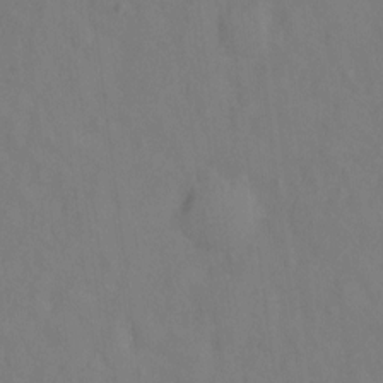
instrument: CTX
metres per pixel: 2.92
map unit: Hto
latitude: -1.7478
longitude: -33.9906
